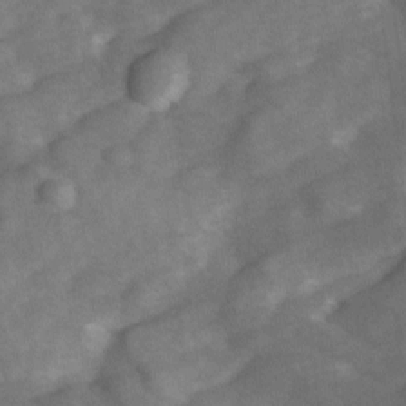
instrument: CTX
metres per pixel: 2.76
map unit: Ave
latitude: 1.2726
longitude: -111.5938
